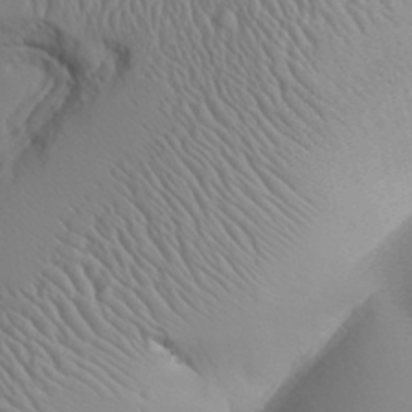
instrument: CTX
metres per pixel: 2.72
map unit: Aa
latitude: 31.8206
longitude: -142.9325
